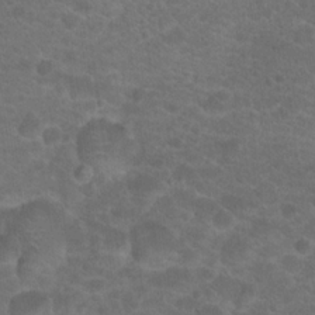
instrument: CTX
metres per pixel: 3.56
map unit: Hto
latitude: 19.8961
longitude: -38.9136
